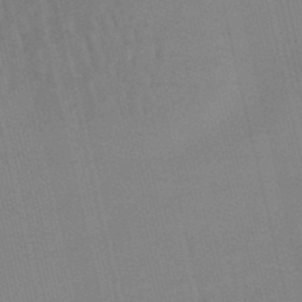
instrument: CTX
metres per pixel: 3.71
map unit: lHb
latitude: -48.0283
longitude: 75.9178
